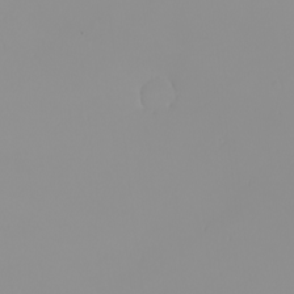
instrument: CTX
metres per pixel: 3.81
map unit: Nhu
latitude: -8.1795
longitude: -95.3482
